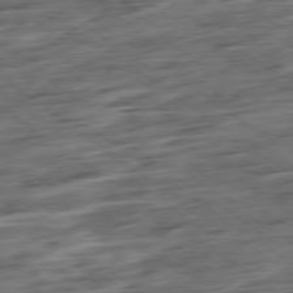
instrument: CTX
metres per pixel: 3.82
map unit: Ap
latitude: -79.4454
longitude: -48.2334
